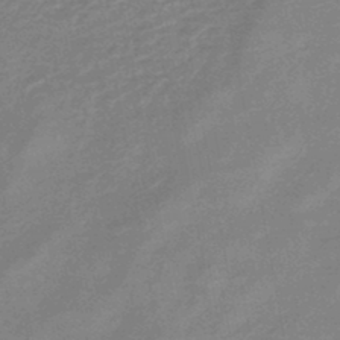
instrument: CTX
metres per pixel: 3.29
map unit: eHb
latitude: -45.3888
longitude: 82.1606
